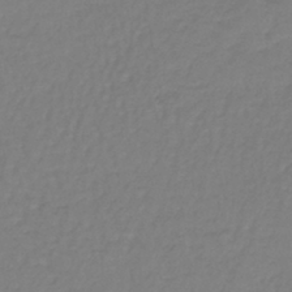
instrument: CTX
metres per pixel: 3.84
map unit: lHb
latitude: -42.5195
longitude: 62.5762
